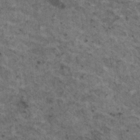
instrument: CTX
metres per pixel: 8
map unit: HNhu
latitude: 2.9513
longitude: 4.1983
